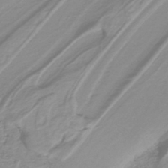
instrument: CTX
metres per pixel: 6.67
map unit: lHb
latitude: -40.3495
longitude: 52.0661
